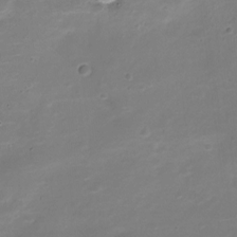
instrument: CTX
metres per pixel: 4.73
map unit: Nve
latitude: -20.9541
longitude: 104.8597
